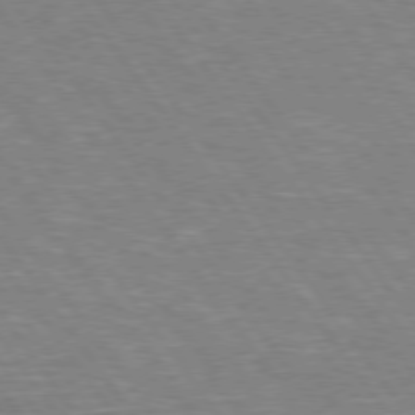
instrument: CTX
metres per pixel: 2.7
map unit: Hpe
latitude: 75.4804
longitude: -142.5735
